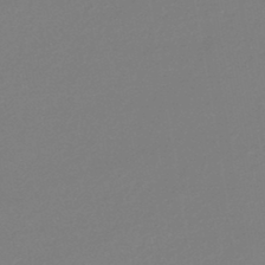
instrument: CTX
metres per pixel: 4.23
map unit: lHb
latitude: -45.3321
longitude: 73.6722
